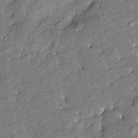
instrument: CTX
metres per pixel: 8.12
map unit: Htu
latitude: -8.1984
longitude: 176.9164
